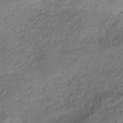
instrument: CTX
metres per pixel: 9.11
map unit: HNhu
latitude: -40.8597
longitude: 107.6722
